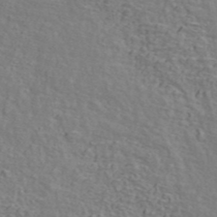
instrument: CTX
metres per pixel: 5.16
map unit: ANa
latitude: 44.3656
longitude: -85.3482
